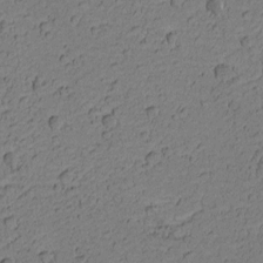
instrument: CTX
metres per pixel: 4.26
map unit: Nhu
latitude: -5.5021
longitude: -151.5371
